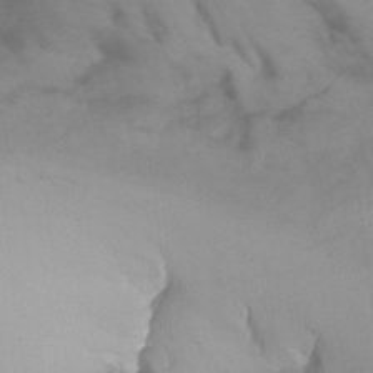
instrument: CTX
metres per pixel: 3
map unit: Nhu
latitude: -14.4629
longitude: -56.1577
